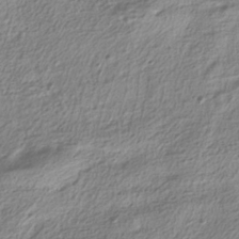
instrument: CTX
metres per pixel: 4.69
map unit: ANa
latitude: -37.7666
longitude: 94.2928
